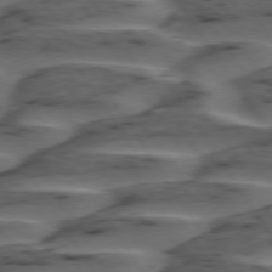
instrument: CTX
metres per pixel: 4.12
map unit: lApd
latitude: 75.1025
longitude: -70.0633
